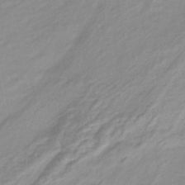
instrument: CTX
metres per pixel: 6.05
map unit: Nhe
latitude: -46.0283
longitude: 152.5762
